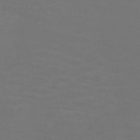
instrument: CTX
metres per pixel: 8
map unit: Nve
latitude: -59.6343
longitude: 60.7085
